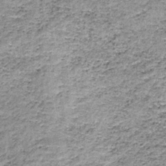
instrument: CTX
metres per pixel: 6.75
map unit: lHb
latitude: -36.2928
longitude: 65.0676
